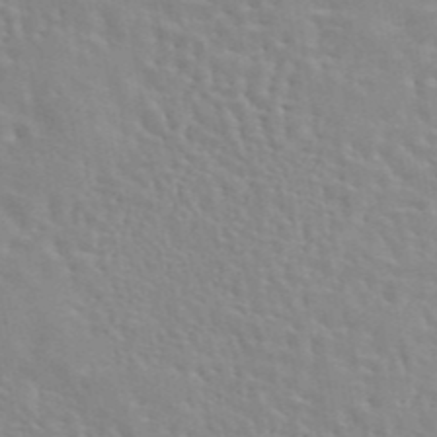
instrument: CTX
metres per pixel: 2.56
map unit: eAb
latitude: 44.0633
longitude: 113.1998
